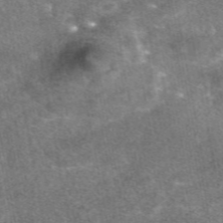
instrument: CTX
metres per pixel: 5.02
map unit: eAb
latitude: 47.5749
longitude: 120.9730
